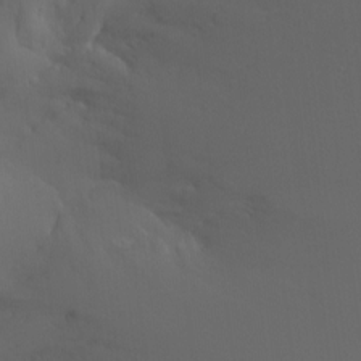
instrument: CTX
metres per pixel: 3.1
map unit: Ht
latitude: -12.2551
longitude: -44.6679
